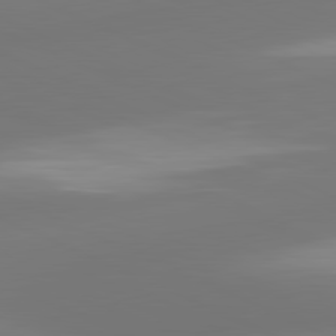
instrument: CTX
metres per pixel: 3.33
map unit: lApd
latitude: 81.4615
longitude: -165.5938
